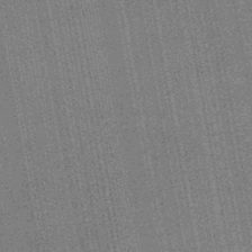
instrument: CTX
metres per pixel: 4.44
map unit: HNb
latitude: -45.7478
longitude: 53.0297
